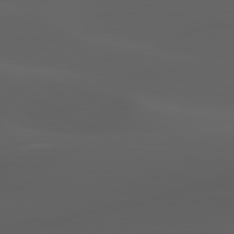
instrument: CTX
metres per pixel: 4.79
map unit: lApd
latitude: 80.2333
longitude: -88.9892
